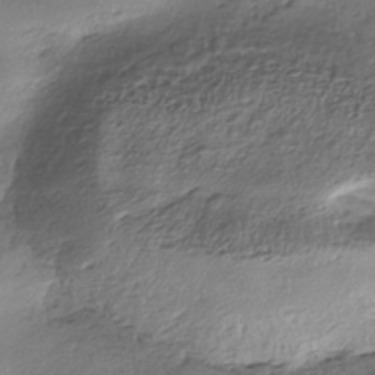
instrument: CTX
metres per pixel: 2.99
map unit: eHh
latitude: -41.6155
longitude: 121.0675
